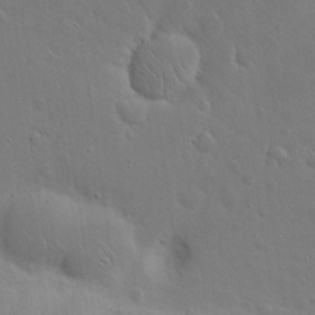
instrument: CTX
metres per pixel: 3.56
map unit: Nhu
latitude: 23.7638
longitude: -70.8380
